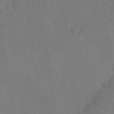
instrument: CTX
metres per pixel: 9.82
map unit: Ave
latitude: -8.5952
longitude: -120.9703
